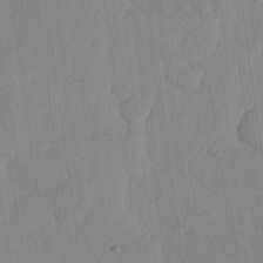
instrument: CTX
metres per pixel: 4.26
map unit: lHvf
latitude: 17.1403
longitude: -114.6679
